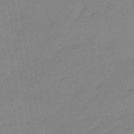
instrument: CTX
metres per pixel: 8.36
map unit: eHb
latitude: -44.7652
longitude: 87.8800
